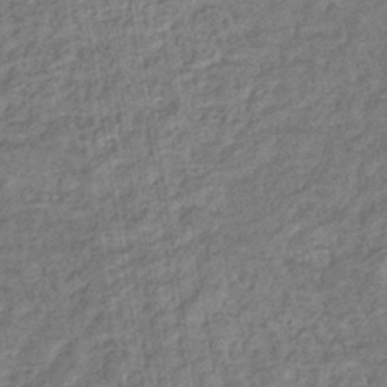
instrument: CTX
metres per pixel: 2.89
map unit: eHb
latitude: -36.8597
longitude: 79.8989
